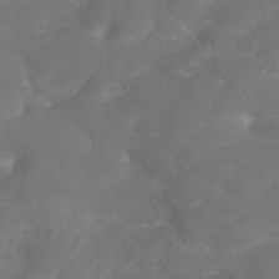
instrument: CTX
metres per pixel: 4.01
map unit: ANa
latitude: 36.6680
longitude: 14.3873
